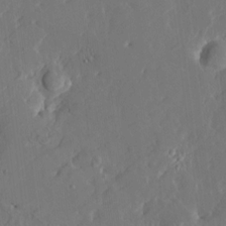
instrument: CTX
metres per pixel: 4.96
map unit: HNhu
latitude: 4.7435
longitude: -5.9717
